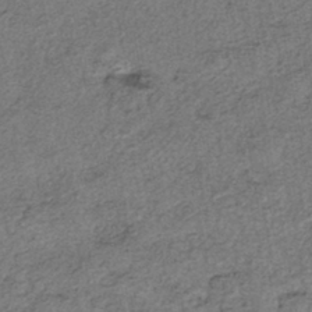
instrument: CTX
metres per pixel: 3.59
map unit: eHh
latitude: -42.7841
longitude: 120.3306
